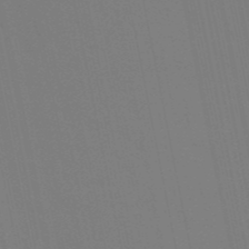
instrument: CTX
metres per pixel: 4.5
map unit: eHb
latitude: -50.2928
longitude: 75.3132
